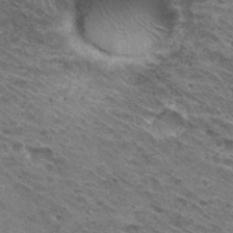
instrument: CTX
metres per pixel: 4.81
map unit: Hto
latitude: 30.6680
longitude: -45.0080
